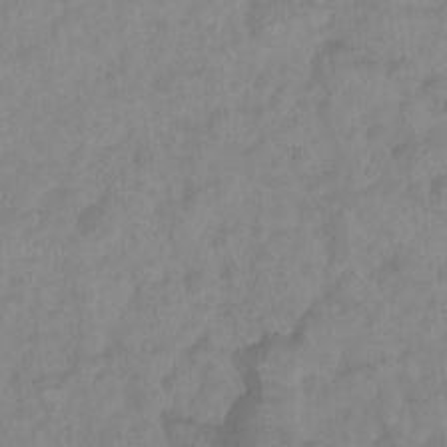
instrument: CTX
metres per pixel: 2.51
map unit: Nhu
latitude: 4.0633
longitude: -16.8002
